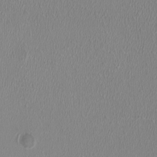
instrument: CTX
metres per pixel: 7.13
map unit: HNhu
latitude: -1.9556
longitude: -1.0836
